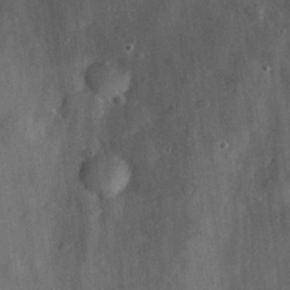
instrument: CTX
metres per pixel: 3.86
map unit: eHh
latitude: 30.1389
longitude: -71.9528
